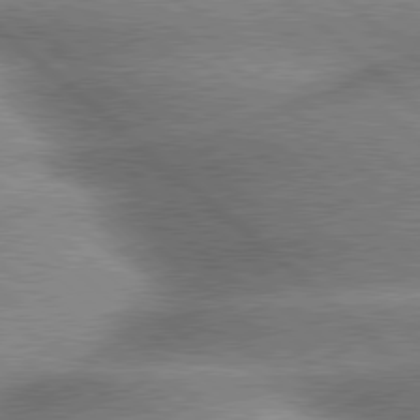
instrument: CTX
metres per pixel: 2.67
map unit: lApd
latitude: 79.7450
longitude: -148.3278
